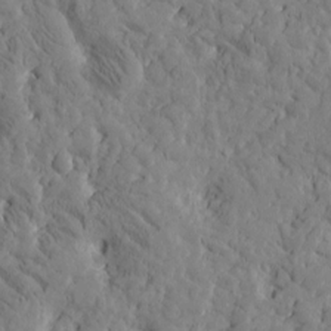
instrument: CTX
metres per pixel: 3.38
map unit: Htu
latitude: -2.9352
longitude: 175.5966
